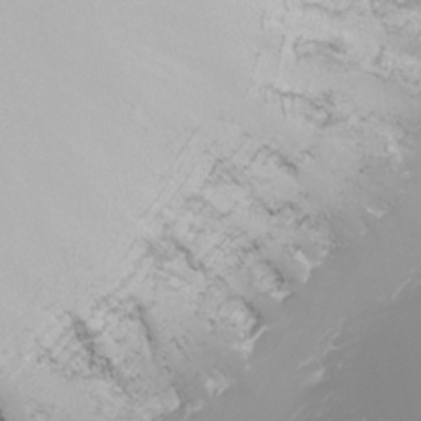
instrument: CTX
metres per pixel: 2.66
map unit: Nhu
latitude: -8.9353
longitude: -80.2145
